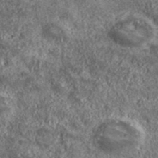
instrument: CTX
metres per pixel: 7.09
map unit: eHh
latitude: 43.0459
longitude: -89.1404
